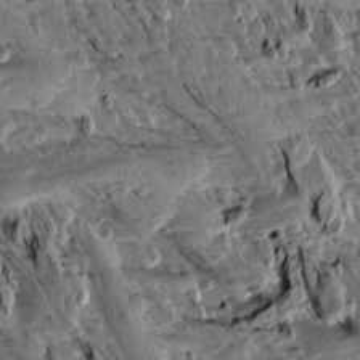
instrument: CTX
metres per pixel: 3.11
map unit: Aa
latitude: 13.0459
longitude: -144.0444
